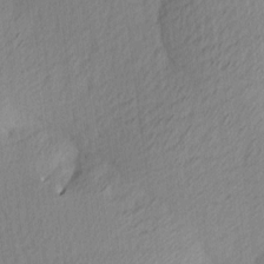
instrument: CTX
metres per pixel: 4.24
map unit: Ave
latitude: 13.4427
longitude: -106.3467
